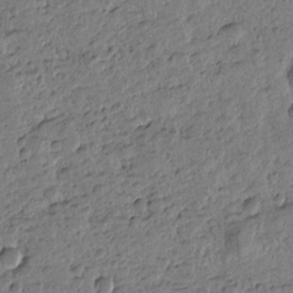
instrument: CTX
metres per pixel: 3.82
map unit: Htu
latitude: -0.8219
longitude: -175.9339
